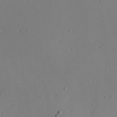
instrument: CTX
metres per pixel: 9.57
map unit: Hve
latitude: 13.5938
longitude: -90.9703
